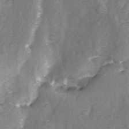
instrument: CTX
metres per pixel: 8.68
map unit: Ave
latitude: 0.6301
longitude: -112.3467
